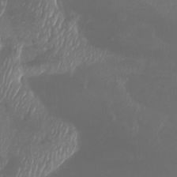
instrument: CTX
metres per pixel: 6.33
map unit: Htu
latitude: -6.6518
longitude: -73.2537
